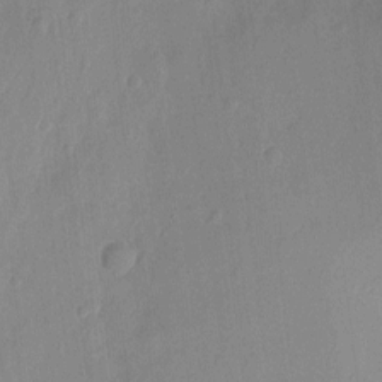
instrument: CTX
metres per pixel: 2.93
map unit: Hto
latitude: -12.3117
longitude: -39.0080
